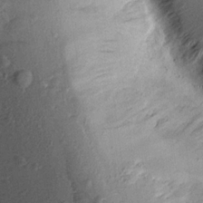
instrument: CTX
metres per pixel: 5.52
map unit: Aa
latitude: 16.0822
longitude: -145.1025
